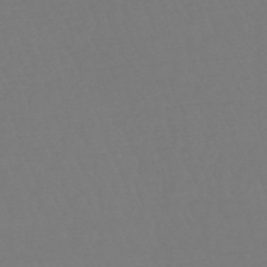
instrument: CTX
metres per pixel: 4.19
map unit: eHb
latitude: -48.8786
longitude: 86.1039
